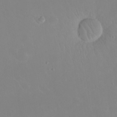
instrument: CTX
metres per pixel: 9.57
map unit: eHh
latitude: 23.9150
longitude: -66.1577
